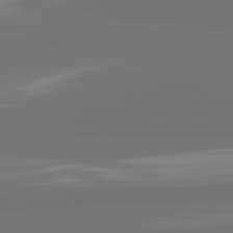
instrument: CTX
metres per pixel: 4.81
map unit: lApd
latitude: 82.1388
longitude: -167.7827
